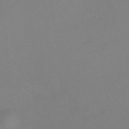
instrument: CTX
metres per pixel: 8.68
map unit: Htu
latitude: -13.6722
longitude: -47.4427
